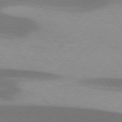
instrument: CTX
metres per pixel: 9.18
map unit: lApd
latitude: 75.4238
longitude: -66.8946
